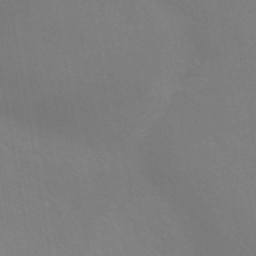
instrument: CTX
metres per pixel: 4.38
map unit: ANa
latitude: 43.9906
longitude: 27.8800
